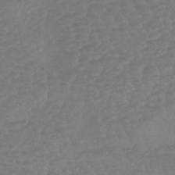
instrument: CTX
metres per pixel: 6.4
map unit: lHb
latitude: -43.6532
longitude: 80.8219
